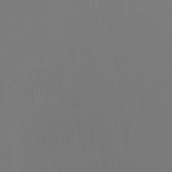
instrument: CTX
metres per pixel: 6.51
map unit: Hto
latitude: -11.0675
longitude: -38.2522
